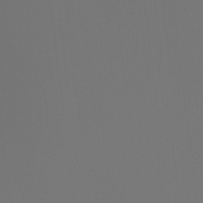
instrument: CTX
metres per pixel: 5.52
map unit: Nhu
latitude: -6.8597
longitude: -94.9325
